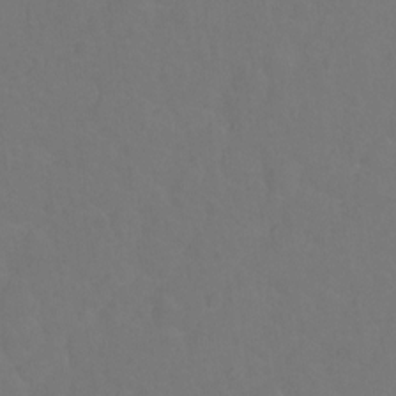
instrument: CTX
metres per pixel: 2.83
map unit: Hto
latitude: -2.3684
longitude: -34.9324
